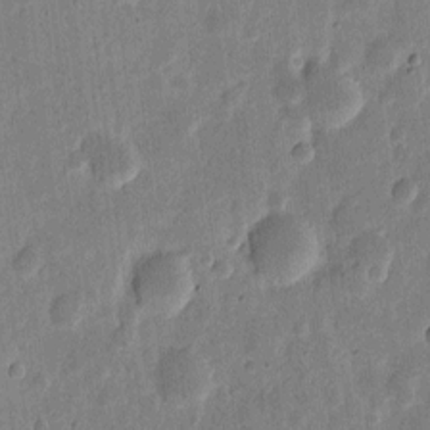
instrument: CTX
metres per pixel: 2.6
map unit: eHh
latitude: 6.8569
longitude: -71.2915
